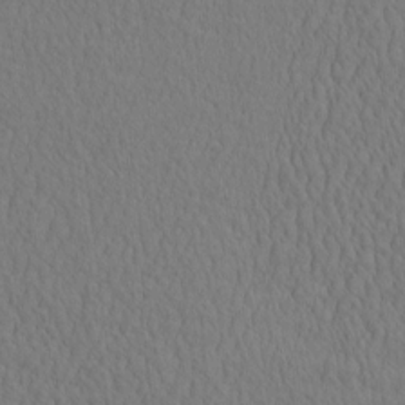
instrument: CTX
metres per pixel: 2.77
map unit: eHh
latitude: -2.8974
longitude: 15.7100
